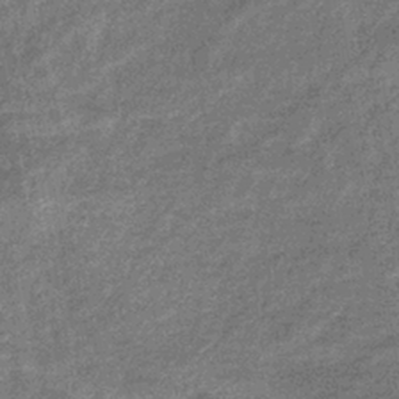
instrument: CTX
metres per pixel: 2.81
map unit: eHb
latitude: -39.8611
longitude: 81.1620
